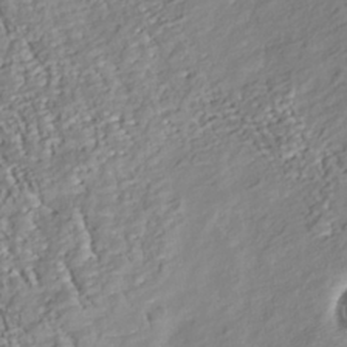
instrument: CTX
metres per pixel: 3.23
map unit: Nhu
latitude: -38.3118
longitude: -80.6679
